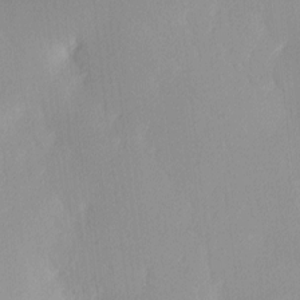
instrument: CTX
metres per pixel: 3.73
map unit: Ave
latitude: 3.1970
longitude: -113.0647
